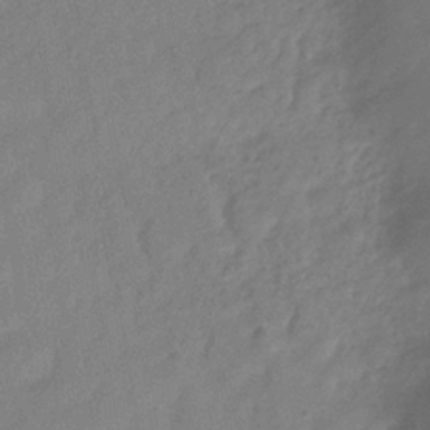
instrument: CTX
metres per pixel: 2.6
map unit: Hve
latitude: -32.6897
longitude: 92.3306
